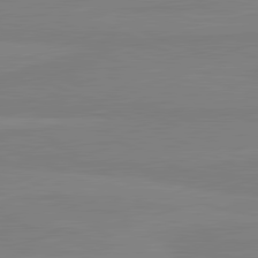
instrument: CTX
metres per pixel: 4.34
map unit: lApd
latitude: 81.4426
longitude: -177.8961
